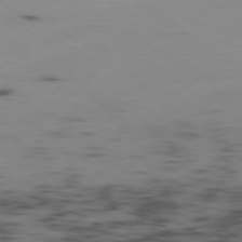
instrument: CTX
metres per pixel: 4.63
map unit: Ap
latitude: -79.7477
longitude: -63.0081
